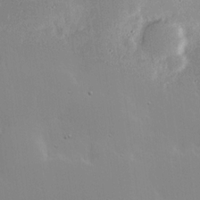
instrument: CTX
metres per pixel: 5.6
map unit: Hve
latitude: 17.6883
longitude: 150.1984
